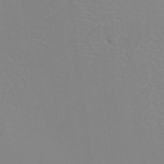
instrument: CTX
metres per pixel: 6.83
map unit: eHh
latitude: -3.3131
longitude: -80.5546
